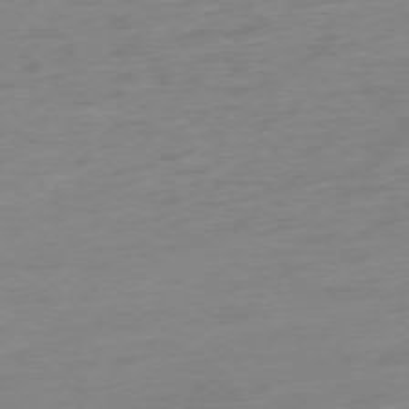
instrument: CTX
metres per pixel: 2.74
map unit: Ap
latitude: -76.8219
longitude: -62.8380
